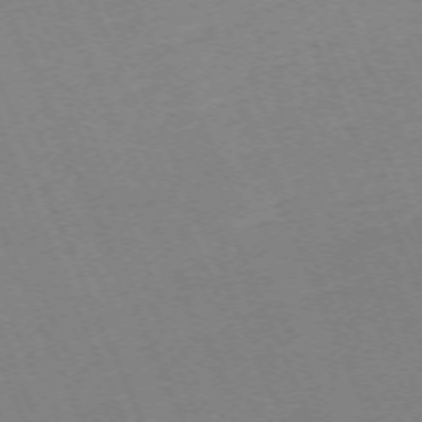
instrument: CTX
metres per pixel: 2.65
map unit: Hpe
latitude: -70.7652
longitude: 12.0094
